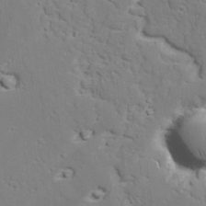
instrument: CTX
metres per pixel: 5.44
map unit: lAvf
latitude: 26.6113
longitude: -109.9150
